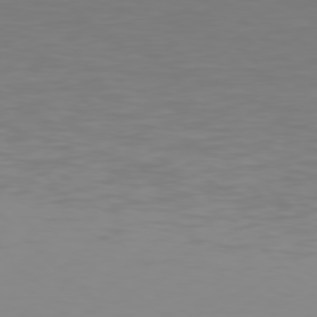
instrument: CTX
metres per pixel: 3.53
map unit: Hpe
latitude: 77.6316
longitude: -176.6112
